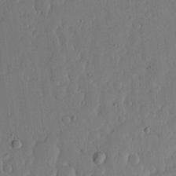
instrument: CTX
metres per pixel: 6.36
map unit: lHvf
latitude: 17.6883
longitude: -115.1970
